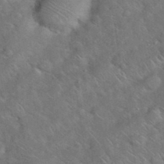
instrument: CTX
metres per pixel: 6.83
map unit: eHh
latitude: 38.1389
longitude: -64.8002
